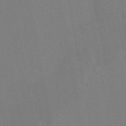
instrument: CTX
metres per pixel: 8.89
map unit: HNhu
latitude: 6.2900
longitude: 4.7463
